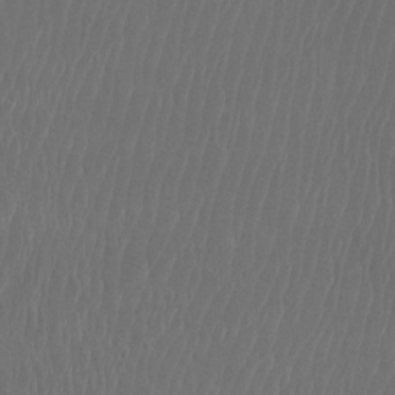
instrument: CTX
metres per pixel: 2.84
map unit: Htu
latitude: -6.5384
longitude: -74.5735
